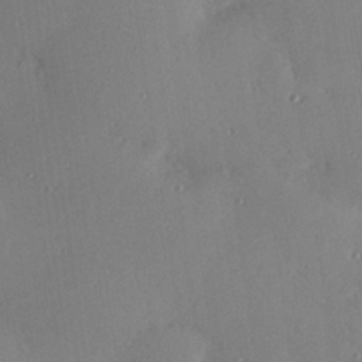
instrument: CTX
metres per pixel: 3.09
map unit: Hve
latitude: 25.1592
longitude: -91.1025
